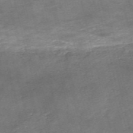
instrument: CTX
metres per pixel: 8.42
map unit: eHh
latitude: -54.8030
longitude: -90.8569
